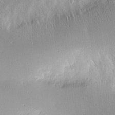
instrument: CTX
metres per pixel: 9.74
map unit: Nve
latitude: -8.3684
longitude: 173.3132
